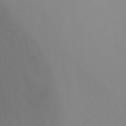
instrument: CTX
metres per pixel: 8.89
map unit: Ht
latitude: 3.6316
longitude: -28.6490
